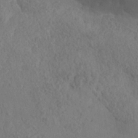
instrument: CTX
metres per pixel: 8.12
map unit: Nhe
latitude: -37.2376
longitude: 139.2754
